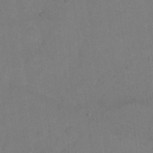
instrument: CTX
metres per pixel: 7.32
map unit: Hto
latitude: -4.8786
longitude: -35.9339
